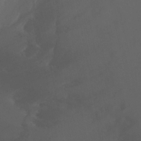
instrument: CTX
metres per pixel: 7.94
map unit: Hto
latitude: -2.9730
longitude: -34.4412
